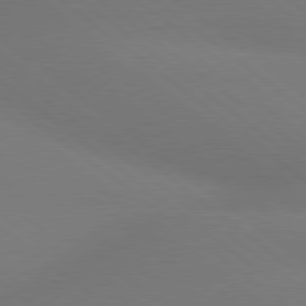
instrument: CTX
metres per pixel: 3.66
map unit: lApd
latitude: 79.1403
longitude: -150.3467
